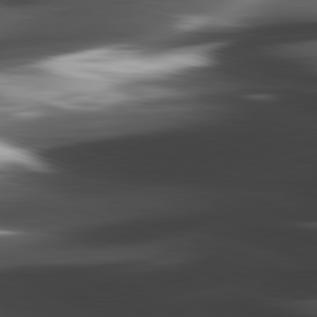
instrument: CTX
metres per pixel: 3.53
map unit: lApd
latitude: 82.1388
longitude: -144.5923
